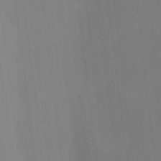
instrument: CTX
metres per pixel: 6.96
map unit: HNhu
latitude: -0.7086
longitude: -6.8380
